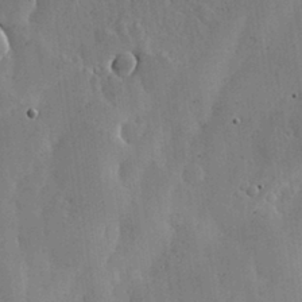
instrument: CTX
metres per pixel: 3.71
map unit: lHvf
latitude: 17.4993
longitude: -114.0633
